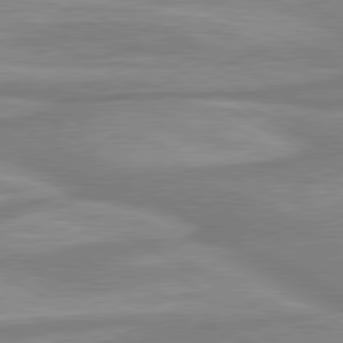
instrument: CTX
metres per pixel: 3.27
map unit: lApd
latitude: 80.4034
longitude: -173.7260
